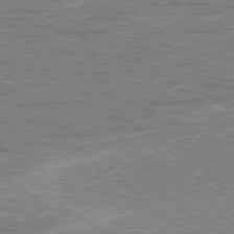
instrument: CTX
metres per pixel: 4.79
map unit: lApd
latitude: 78.9892
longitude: -169.3293
